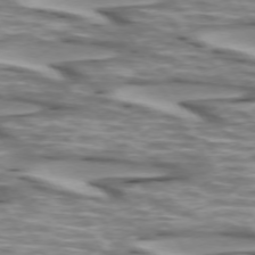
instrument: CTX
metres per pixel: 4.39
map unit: lApd
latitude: 73.1970
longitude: -56.9135
